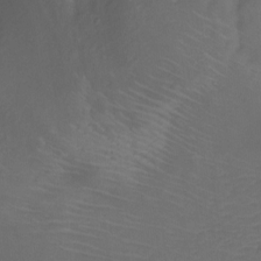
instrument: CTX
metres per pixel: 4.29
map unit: Ht
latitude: -11.5210
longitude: -24.3467
